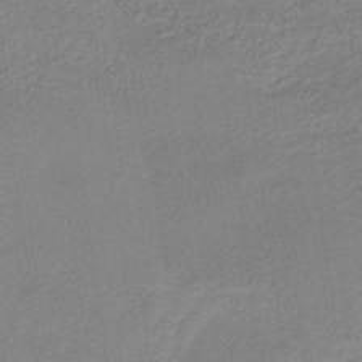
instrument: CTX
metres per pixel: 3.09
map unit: lHb
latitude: -34.8030
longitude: 65.0109
